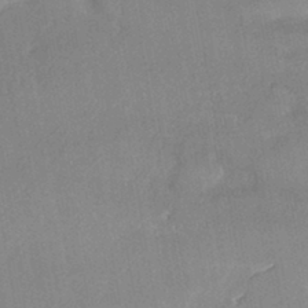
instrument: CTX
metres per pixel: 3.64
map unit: HNhu
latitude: -44.0850
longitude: 92.1417
